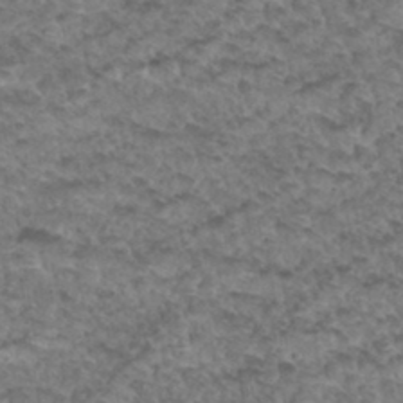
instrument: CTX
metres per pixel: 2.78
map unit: Hto
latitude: 33.8772
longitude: -48.1578
